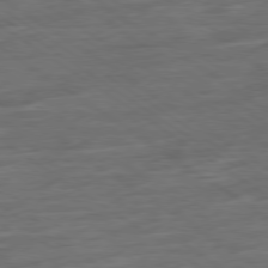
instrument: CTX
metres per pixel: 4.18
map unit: Ap
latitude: -79.8800
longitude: -53.5938
